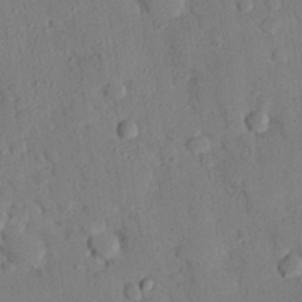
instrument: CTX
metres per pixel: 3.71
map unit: eHh
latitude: 26.6869
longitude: -78.9703
